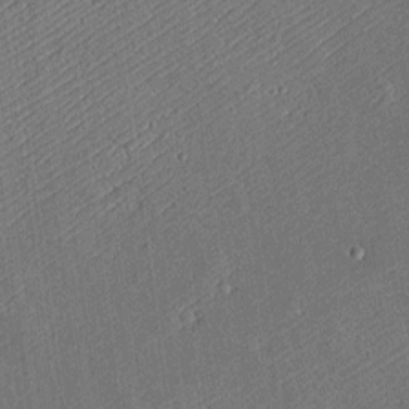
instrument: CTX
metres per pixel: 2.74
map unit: Htu
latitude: -7.1053
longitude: 155.9556
